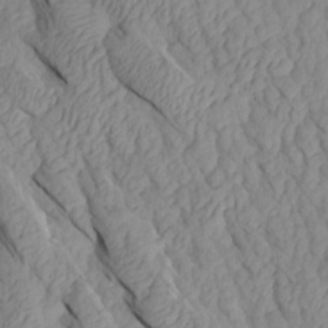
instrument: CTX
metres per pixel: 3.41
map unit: Aa
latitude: 27.8017
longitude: -133.6883
